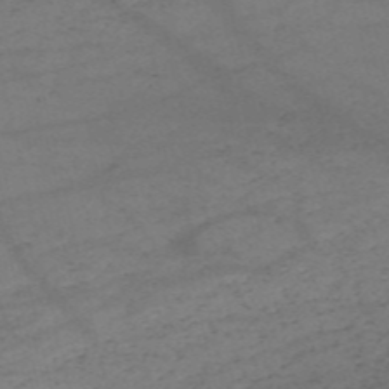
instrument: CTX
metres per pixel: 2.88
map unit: HNb
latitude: -55.2187
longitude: -41.8583
